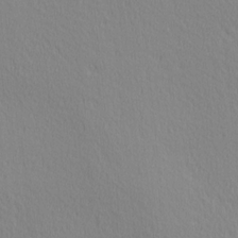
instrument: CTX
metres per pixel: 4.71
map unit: Ave
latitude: 3.5560
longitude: -115.1781
